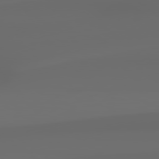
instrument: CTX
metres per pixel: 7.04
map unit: lApd
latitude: 79.0459
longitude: -138.1389
